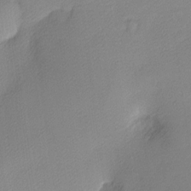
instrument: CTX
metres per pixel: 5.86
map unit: Nhu
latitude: 2.4790
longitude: -75.7639
